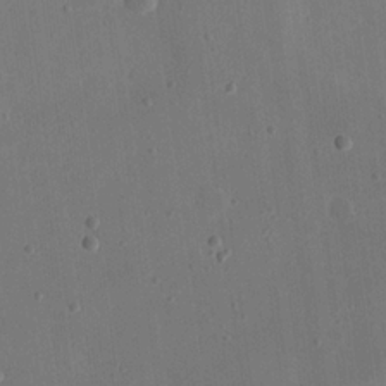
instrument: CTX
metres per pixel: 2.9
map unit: eHh
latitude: 21.3482
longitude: -70.0444
